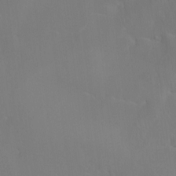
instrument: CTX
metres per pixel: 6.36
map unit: Htu
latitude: -14.4251
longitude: -47.7639
